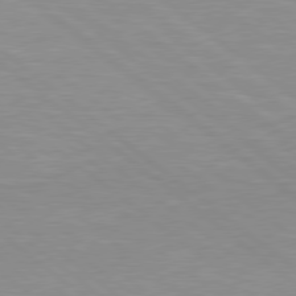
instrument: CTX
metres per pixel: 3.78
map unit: Hpe
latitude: 78.3656
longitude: -141.7449
